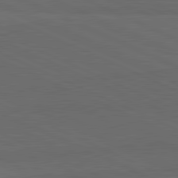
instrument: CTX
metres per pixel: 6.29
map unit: lApd
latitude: 81.6505
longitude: 148.3118
